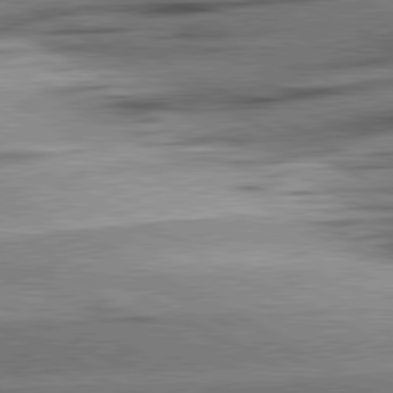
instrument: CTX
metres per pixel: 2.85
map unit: lApd
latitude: 80.7246
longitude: -157.6127
